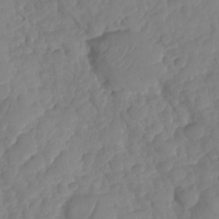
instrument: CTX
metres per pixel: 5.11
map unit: HNhu
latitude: -25.2943
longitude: 50.2928
